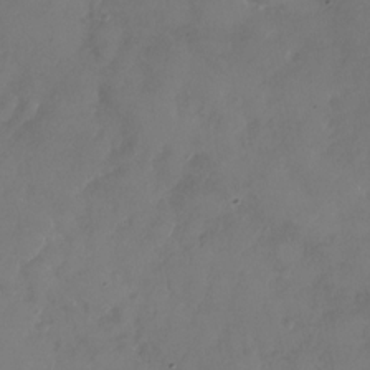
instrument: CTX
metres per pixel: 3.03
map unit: Nhu
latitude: -28.4251
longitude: -70.9136
